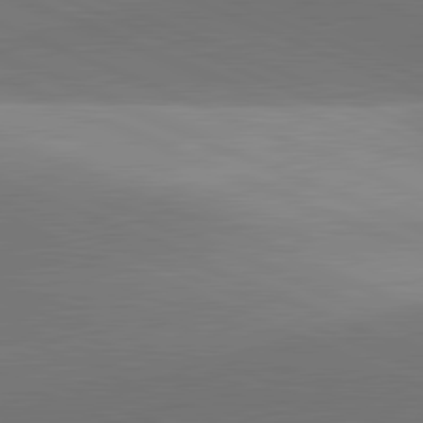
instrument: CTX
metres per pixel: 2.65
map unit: lApd
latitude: 81.9150
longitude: 143.1998
